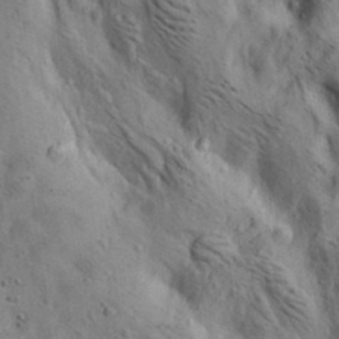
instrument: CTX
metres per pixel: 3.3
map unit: lAa
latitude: 19.6505
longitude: -140.1199
